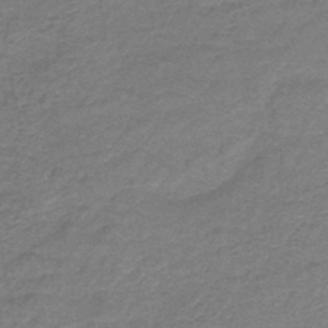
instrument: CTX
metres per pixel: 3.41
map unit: HNb
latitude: -45.0109
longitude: 52.5573
